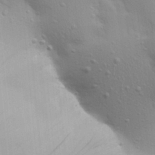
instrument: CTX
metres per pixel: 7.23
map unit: Aa
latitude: 25.1592
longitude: -136.4979
